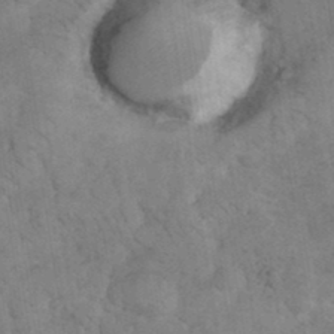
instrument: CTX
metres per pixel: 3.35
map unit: eHh
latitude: 36.1767
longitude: -67.7638
